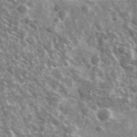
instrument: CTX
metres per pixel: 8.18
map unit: Ave
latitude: 39.1403
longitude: -108.1388
